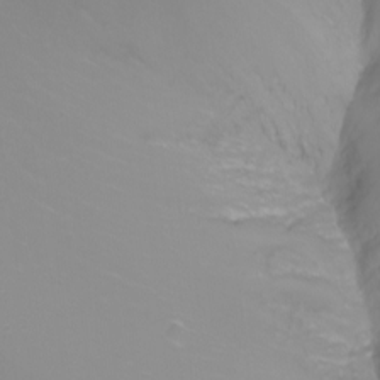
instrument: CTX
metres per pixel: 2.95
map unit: Nhu
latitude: -8.4440
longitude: -80.9514
